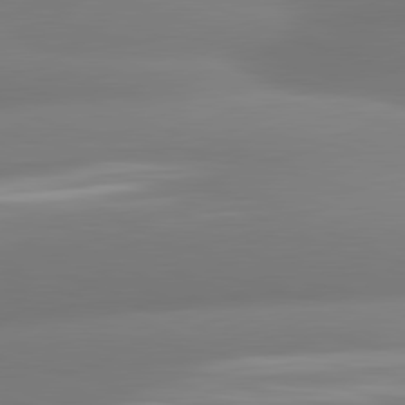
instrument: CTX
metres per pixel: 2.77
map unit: lApd
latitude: 81.4615
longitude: -161.9717
